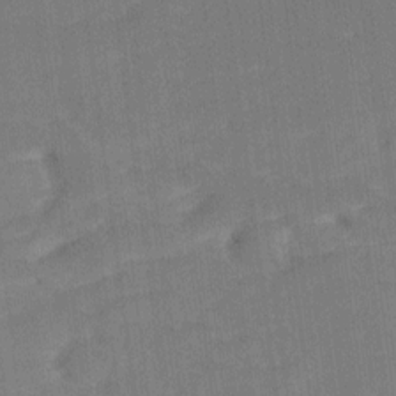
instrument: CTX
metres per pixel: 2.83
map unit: Ave
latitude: 17.6316
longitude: -137.0081
